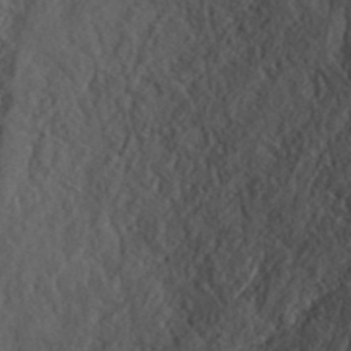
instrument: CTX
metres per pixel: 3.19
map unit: ANa
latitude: 41.5560
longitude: 29.8611
